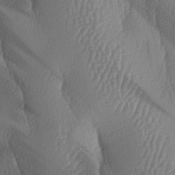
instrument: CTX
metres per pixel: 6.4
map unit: lAa
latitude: -7.3509
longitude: -129.3104
